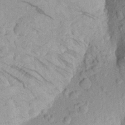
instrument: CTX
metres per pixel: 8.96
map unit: Aa
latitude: 22.4223
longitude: -147.9906
